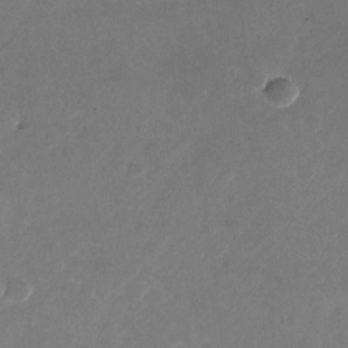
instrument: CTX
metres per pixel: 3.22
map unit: Nhu
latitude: -26.4817
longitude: -72.7813
